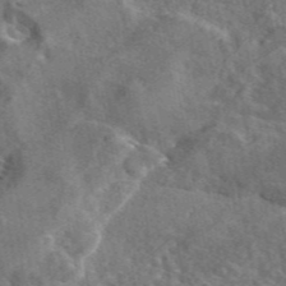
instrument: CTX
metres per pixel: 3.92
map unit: eAb
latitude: 45.8772
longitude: 113.3132
